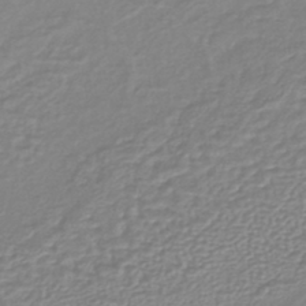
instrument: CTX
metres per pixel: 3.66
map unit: lHb
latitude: -41.9367
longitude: 69.1053
